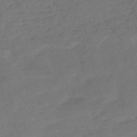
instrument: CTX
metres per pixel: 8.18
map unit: HNb
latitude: -54.8030
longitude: -41.7827
